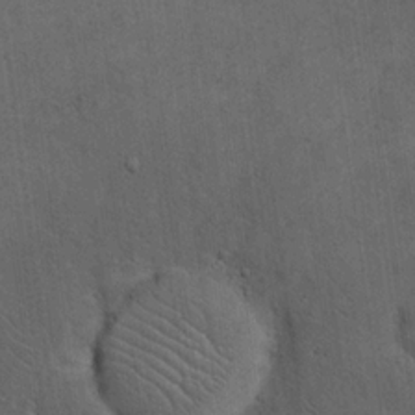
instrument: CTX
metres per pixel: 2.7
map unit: eHh
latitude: 19.1781
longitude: -63.6505
